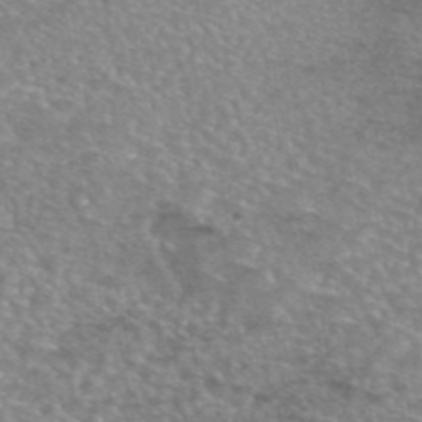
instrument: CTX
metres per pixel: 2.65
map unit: eAb
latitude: 45.5938
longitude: 103.1431
